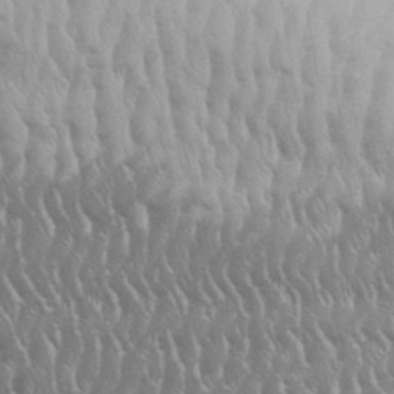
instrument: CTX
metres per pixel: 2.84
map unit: eHh
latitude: 33.4993
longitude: -140.4412
